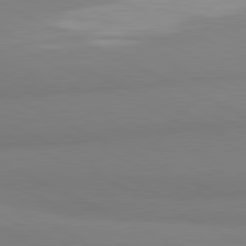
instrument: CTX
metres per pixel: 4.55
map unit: lApd
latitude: 81.3293
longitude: 179.0486
